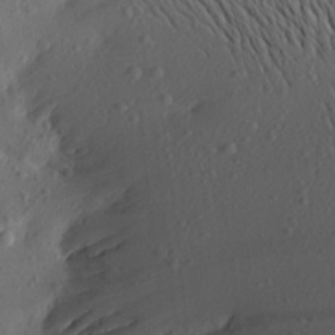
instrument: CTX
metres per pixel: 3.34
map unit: Aa
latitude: 21.0837
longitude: -146.2523
